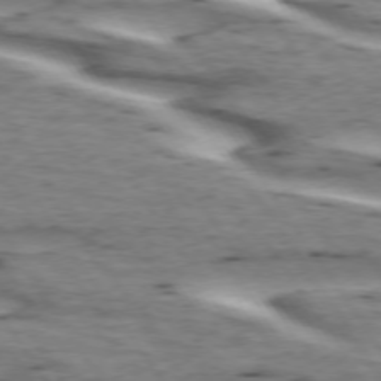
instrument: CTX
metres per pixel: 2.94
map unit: lApd
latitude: 73.3104
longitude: -53.8206
